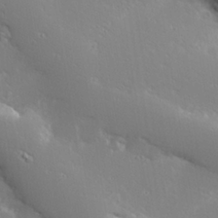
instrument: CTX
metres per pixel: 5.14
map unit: Hve
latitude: 24.4790
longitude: -98.1766
